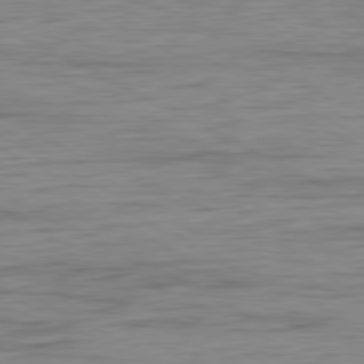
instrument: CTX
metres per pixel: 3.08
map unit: Ap
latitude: -80.9542
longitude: -86.2711
